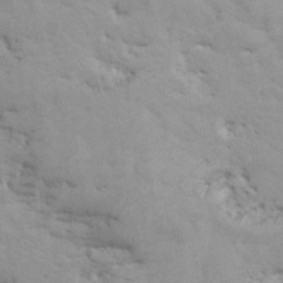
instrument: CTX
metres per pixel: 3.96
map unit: Hto
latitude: 7.4237
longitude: -30.8947
